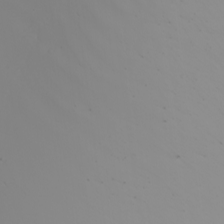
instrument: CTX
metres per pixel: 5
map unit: Nhu
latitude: -6.1228
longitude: -93.3481
